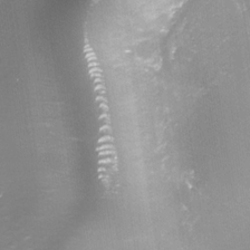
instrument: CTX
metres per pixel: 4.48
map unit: Nhe
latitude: -33.2943
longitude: -87.7072
